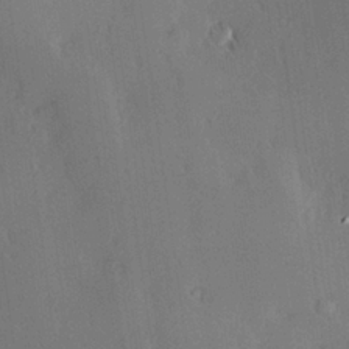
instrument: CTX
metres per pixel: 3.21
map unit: Hve
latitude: 25.0647
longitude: -93.0836
